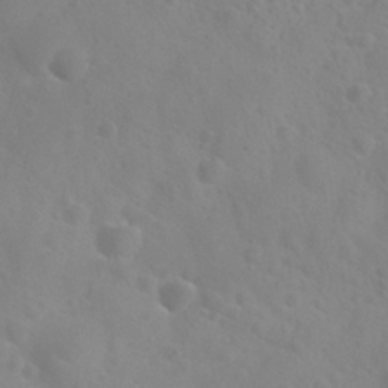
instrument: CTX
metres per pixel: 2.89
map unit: Nhu
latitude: 27.1592
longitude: -55.4993
